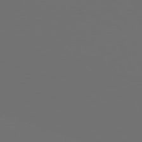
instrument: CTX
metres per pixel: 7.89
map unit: Hpe
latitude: 76.8758
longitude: -135.2726
